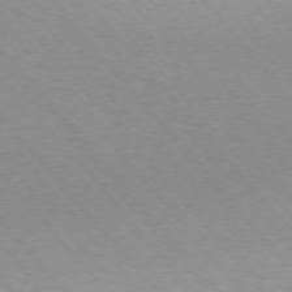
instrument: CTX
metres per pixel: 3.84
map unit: Ap
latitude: -75.7478
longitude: -63.4427
